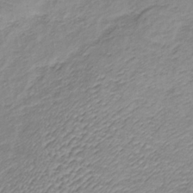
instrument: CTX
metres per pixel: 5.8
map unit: lHb
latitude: -35.8800
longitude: 71.4643
